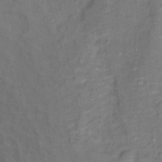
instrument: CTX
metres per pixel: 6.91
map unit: Ht
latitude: 11.4238
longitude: -40.4601
